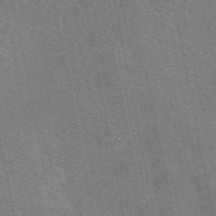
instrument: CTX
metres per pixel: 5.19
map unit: eAb
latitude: 50.6868
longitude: 112.3495
